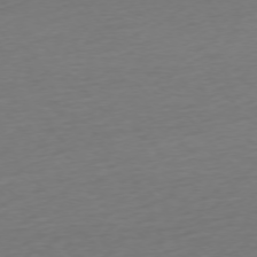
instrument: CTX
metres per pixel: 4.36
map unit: Ap
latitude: -76.3684
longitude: -64.1578
